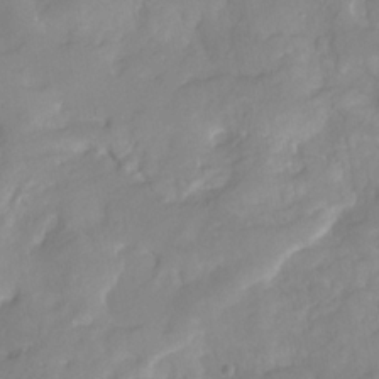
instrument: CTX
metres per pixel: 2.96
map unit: HNhu
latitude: -23.6911
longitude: 49.3321
